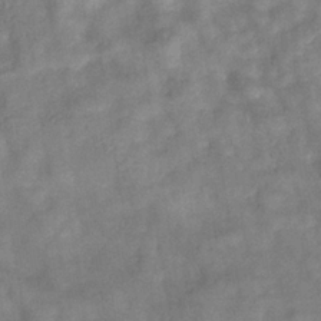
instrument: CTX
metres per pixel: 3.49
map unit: eHb
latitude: -33.4266
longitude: 76.3873
